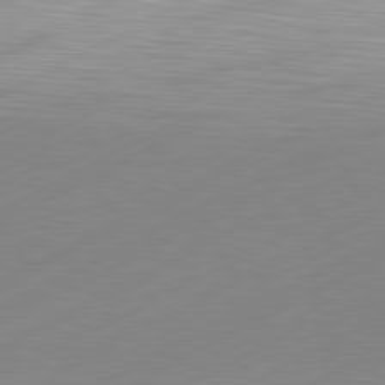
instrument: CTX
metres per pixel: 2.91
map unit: Hpe
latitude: -81.7100
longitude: 13.6722
